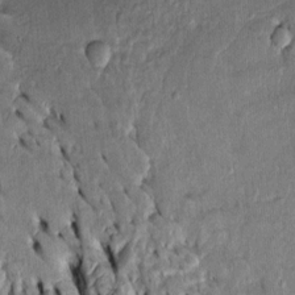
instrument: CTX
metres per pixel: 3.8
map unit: Htu
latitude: -3.7099
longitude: 151.1809
